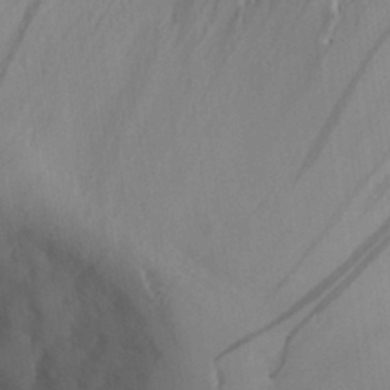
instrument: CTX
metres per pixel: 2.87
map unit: Aa
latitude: 27.0836
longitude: -132.6491
